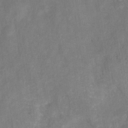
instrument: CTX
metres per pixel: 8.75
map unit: HNhu
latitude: -28.3495
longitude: 72.7652
